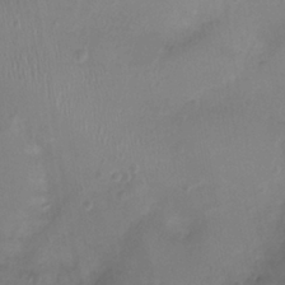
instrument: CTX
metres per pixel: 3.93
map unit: Ht
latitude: -3.8989
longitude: -18.2333
